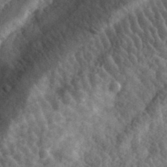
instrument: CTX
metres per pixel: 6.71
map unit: eHh
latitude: 35.9528
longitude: -79.7828
